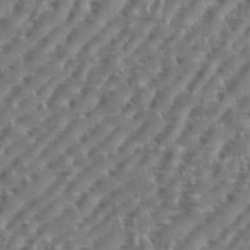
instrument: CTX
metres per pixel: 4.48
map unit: eHh
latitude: 36.2334
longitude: -134.1955
